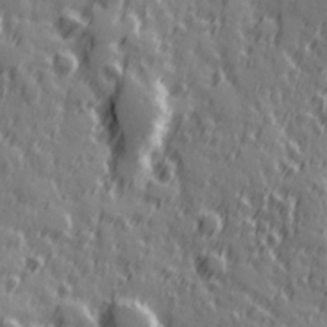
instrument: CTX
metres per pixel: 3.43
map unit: Hve
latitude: 25.9528
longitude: 146.4818
